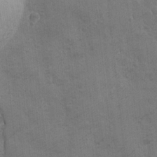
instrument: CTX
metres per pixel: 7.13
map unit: Ave
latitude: -7.5777
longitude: -120.4601
